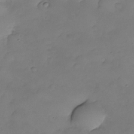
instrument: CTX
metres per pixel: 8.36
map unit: Nhe
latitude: -33.4833
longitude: -142.9136
